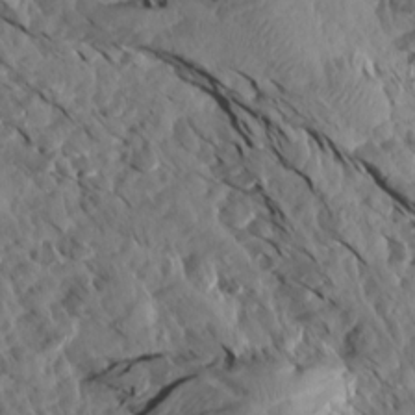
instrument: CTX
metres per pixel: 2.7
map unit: Aa
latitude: 14.1956
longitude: -140.6301
